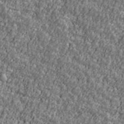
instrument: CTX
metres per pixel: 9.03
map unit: Ave
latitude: 41.6693
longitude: -111.4049
